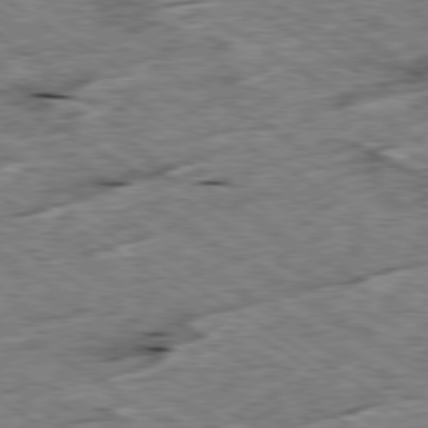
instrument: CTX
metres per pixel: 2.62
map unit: Ap
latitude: -79.7666
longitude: -86.5546
